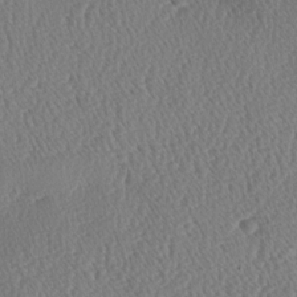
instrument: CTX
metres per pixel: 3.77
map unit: lAa
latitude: -2.7841
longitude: -128.0444
